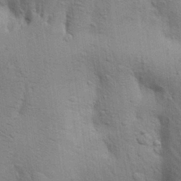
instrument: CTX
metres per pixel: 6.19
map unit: Aa
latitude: 28.9702
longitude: -147.3860
